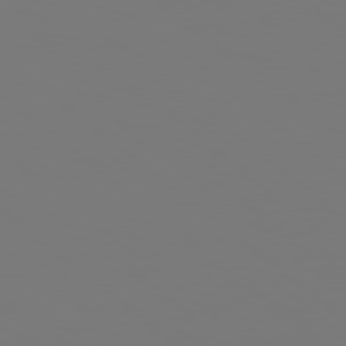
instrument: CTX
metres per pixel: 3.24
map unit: Hpe
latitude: 78.4790
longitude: 174.1416
